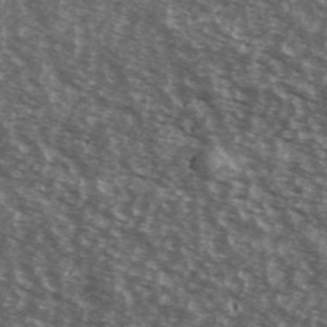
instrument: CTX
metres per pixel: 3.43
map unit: Ave
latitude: 39.5560
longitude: -108.4979
